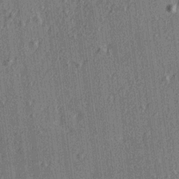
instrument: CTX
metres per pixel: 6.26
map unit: Ave
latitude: 15.3104
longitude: -105.2159
